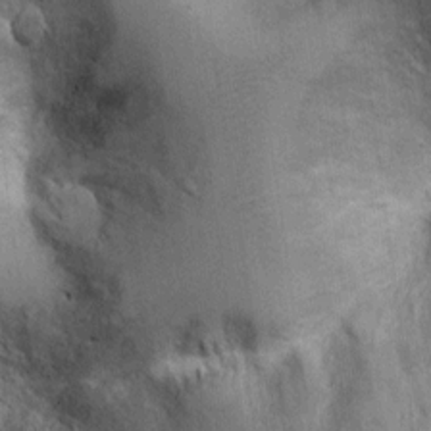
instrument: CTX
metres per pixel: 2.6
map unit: Ht
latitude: -2.5195
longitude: -13.6883
